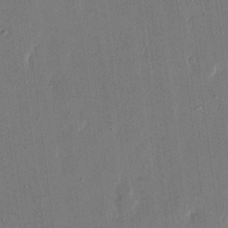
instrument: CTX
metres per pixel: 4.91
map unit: eHh
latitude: 14.8569
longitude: -69.5560
